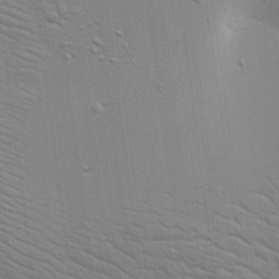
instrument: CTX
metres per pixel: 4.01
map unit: Aa
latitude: 18.7624
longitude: -141.4804
